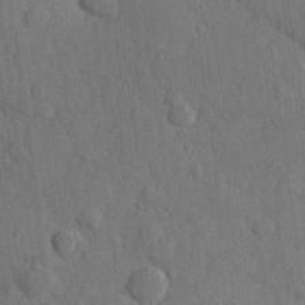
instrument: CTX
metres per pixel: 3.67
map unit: Hve
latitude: 24.3656
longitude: 149.4644
